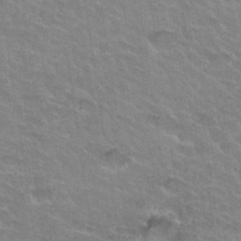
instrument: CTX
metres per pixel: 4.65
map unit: Hto
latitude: 33.9717
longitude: -46.9136
